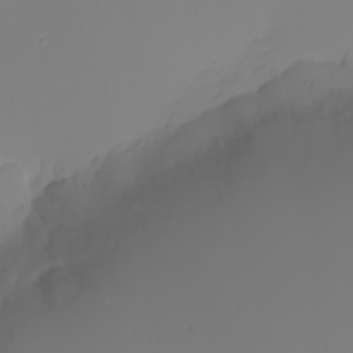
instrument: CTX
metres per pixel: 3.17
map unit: eHh
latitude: -5.2754
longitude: -85.0648
